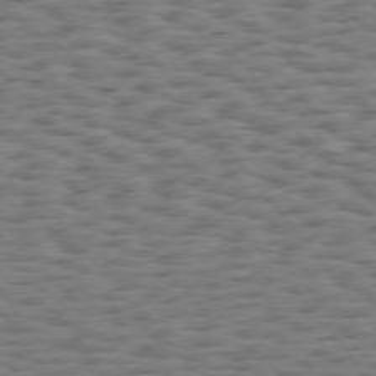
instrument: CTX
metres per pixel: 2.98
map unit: Hpe
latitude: 75.0836
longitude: -135.1781
